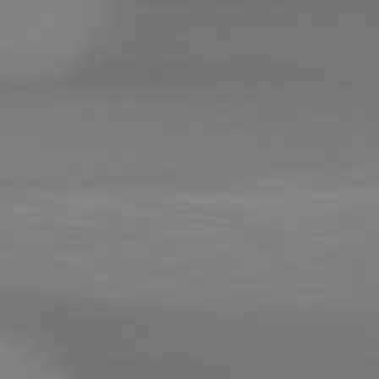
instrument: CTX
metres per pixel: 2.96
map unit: lApd
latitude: 80.5357
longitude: 138.7841
